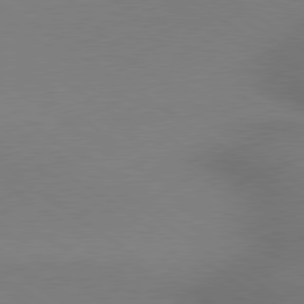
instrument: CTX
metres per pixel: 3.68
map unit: lApd
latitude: 79.2915
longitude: 178.3117
